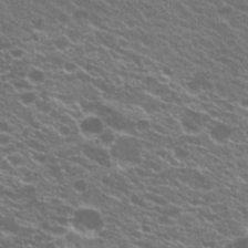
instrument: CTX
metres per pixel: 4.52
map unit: Hto
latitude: 21.1026
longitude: -35.1214
